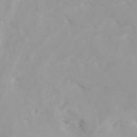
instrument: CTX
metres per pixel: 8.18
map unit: Htu
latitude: -4.7085
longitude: 137.5210
